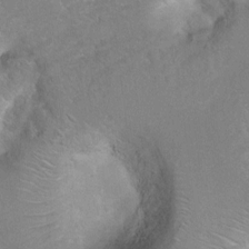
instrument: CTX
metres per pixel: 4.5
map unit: Hto
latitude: 6.6490
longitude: -30.5357
